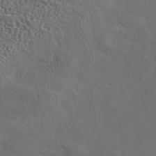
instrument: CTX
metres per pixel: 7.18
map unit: eAb
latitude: 43.7828
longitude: 112.5952
